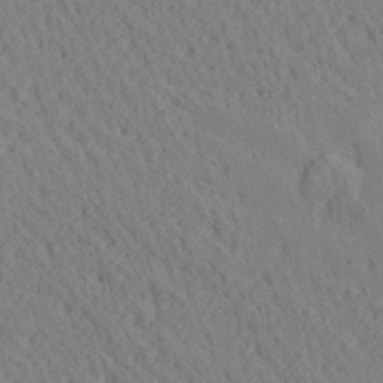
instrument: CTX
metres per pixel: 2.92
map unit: Ave
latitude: 20.9136
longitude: -139.4615
